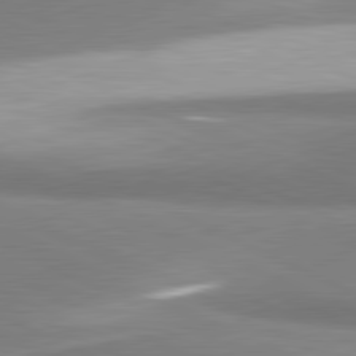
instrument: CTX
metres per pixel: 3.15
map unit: lApd
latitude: 81.4237
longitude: 166.8597
